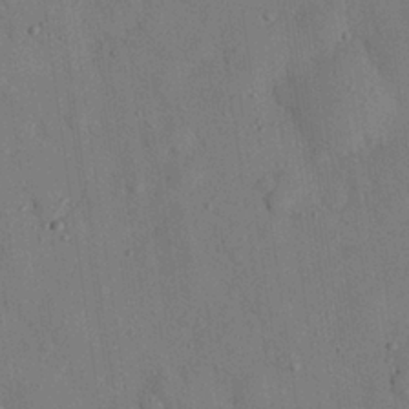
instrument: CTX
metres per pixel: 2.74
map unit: eHh
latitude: 26.2334
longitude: -76.7246
